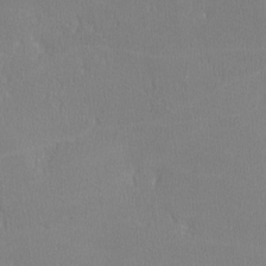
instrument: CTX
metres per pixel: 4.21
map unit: lHvf
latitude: -11.3888
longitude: -99.9150
